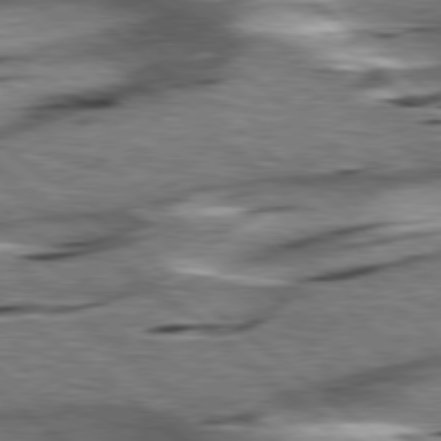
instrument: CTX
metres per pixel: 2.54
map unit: lApd
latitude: 78.8569
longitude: -52.2523
